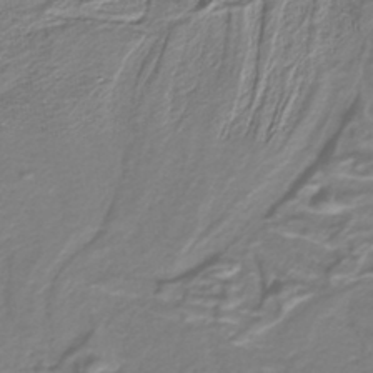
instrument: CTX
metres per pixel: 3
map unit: lHb
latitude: -39.2187
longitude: 53.3131
